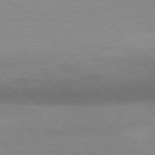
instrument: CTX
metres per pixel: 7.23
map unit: Ap
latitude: -77.6911
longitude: -86.8191
